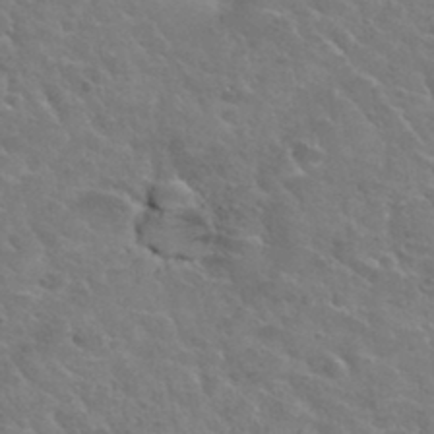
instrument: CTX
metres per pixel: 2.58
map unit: Hto
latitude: 33.9339
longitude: -49.9528
